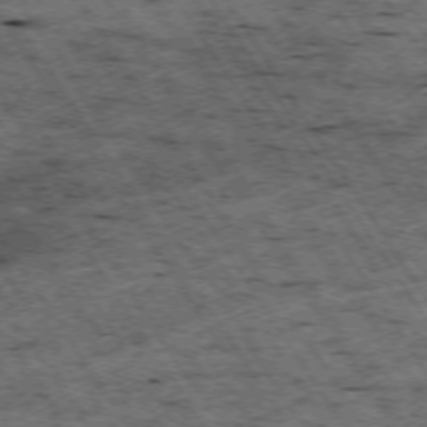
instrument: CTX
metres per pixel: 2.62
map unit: Hpe
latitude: -74.1795
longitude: 3.1620
